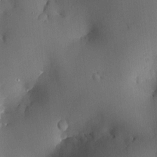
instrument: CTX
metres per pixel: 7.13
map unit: HNhu
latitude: 6.6490
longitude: 14.8975
